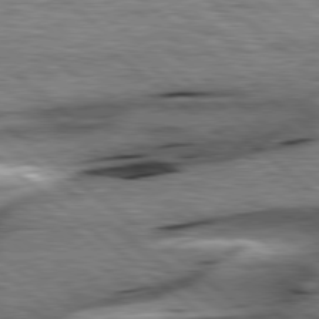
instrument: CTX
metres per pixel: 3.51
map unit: lApd
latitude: 78.8569
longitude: -52.4790
